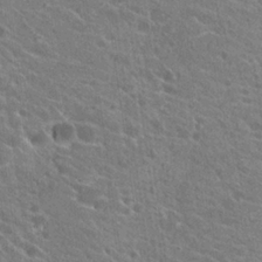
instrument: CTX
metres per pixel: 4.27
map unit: Hto
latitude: 24.2522
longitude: -39.3293
